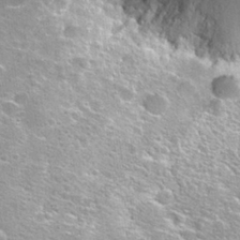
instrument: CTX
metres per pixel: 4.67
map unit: Hto
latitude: 27.3104
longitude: -47.4427
